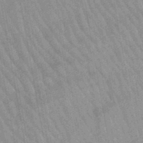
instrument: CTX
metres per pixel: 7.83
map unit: lHb
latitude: -45.9745
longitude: 78.2550
